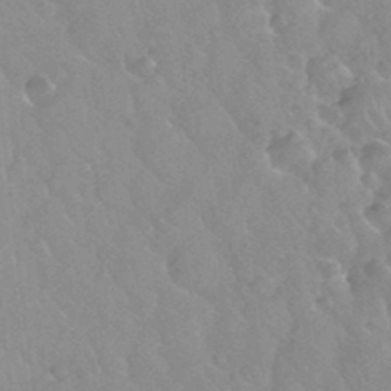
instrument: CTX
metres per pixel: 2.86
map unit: Nhu
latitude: 26.3845
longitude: -56.1955
